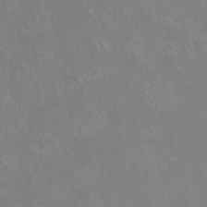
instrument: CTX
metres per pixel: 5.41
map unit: Hto
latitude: -14.0472
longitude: -42.7435
